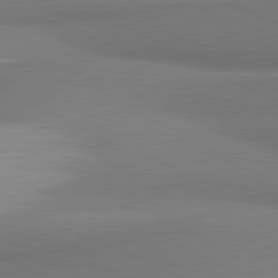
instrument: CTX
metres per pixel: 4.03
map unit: lApd
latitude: 81.6694
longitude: 163.5210
